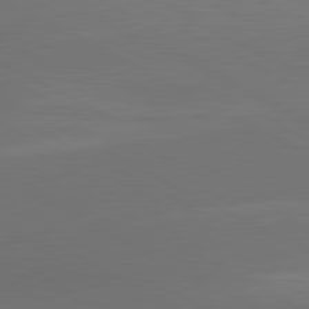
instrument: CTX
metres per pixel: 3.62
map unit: lApd
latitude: 80.9514
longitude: 138.8786
